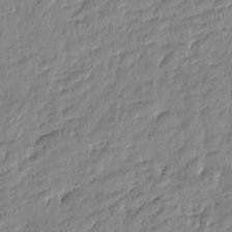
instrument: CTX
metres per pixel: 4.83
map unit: Htu
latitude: -5.9556
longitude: 174.4062
